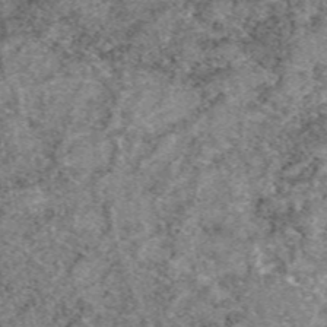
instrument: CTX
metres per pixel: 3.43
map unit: eAb
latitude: 49.6127
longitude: 109.7289
